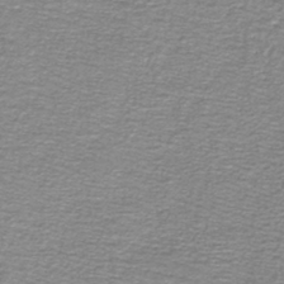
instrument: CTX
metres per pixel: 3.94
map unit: lHb
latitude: -44.0094
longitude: 56.8975
